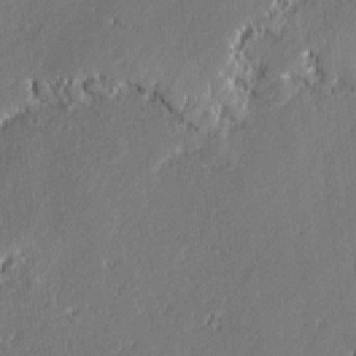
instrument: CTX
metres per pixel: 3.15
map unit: lAvf
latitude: -0.2362
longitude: -108.0444
